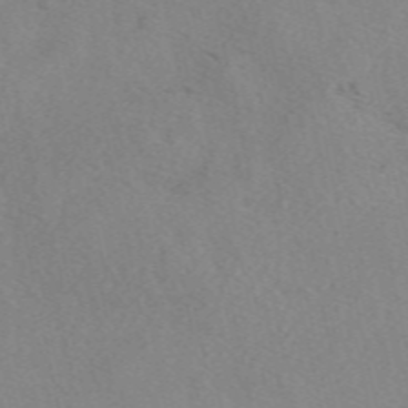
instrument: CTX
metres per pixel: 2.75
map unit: eAb
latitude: 49.7450
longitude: 108.2173
